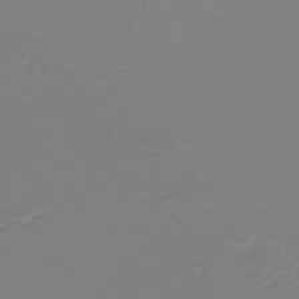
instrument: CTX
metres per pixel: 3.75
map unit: HNb
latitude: -45.9745
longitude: 54.4440
